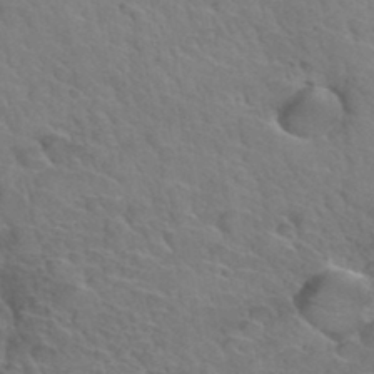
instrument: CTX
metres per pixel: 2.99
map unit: Hto
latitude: 34.8569
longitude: -47.2159
